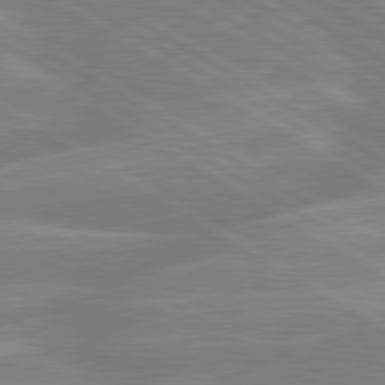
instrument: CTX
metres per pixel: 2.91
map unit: lApd
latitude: 80.2333
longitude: -123.1592
